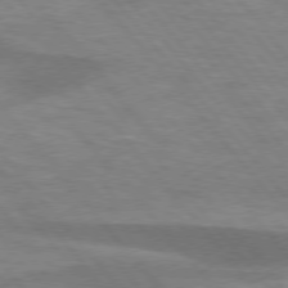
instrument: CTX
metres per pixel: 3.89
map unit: lApd
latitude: 75.8017
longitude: -58.4223
